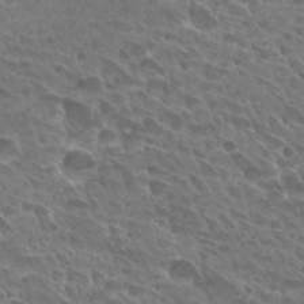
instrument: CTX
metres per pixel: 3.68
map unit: Hto
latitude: 28.5546
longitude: -39.5938
